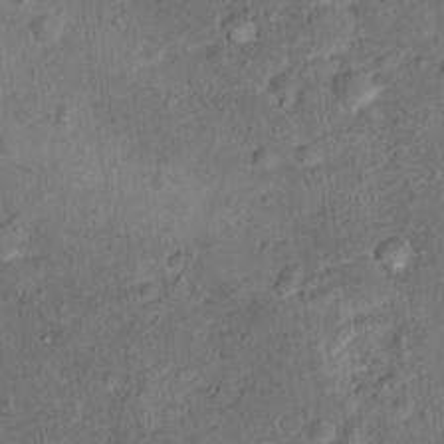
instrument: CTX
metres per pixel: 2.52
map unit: Hto
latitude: 15.6883
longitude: -42.1578
